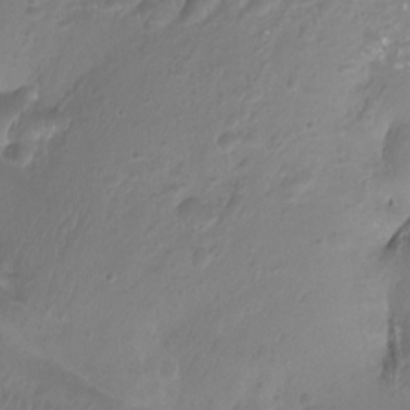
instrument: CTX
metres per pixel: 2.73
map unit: Aa
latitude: -12.7085
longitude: -68.2523
